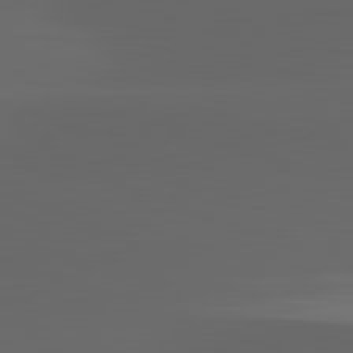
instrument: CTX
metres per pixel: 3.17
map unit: lApd
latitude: 82.8946
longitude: -135.6127
